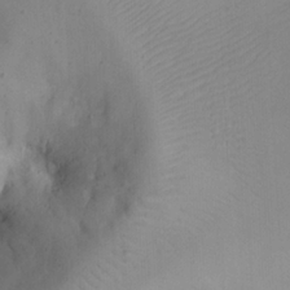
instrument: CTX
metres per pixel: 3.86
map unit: eHh
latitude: 23.6316
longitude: -66.4790
